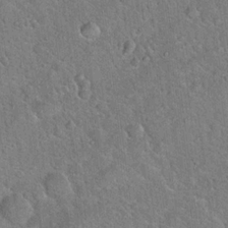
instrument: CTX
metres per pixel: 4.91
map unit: Hto
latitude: 19.0458
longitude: -50.6490
